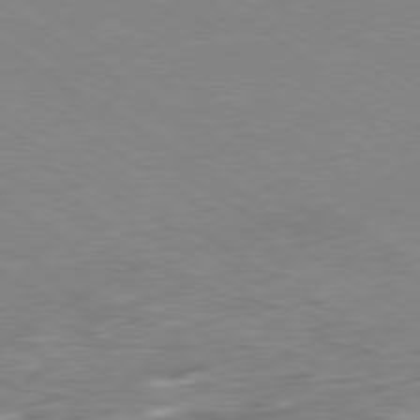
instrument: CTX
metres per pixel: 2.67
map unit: Ap
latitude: -80.0850
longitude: -66.1388
